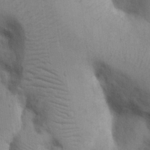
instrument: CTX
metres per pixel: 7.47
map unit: Nhu
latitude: 19.8205
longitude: -74.1200
